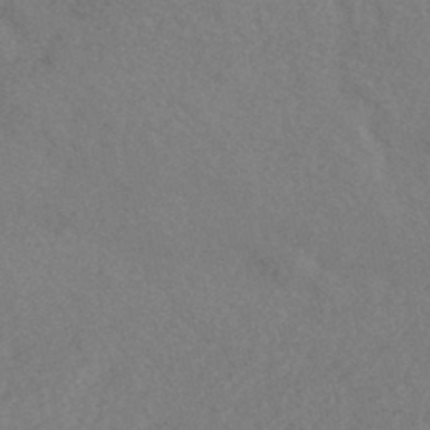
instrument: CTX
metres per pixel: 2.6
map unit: HNhu
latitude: -45.2565
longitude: 93.1053
